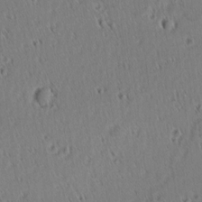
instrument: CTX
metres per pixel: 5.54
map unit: lAvf
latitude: -9.8233
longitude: -120.1011
